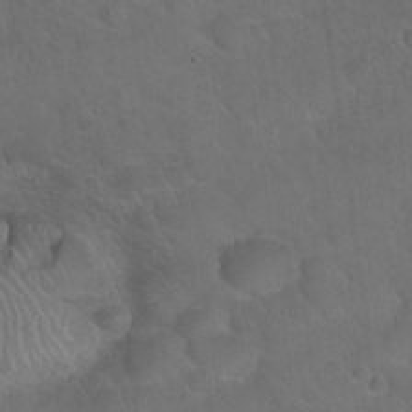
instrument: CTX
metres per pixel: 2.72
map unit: Hto
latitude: 23.7261
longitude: -50.9135
